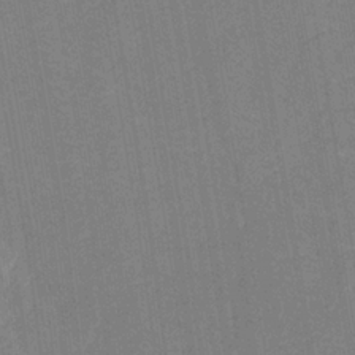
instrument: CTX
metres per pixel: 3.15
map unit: HNhu
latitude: -28.8219
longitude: 67.1809
